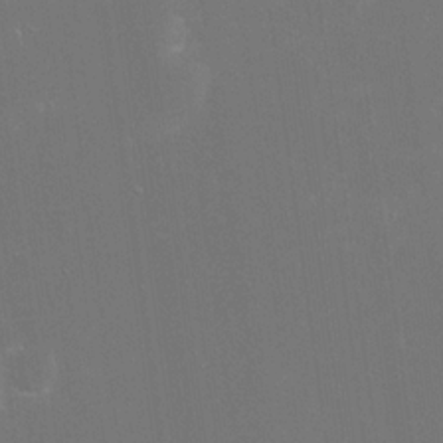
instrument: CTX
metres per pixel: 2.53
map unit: eHh
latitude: 19.6316
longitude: -69.5938
